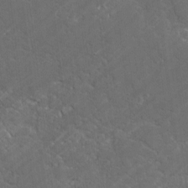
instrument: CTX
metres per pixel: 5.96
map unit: lAvf
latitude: -1.0109
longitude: -106.0255
